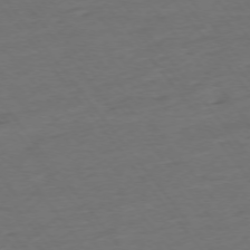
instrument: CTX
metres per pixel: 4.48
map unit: Ap
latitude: -75.3132
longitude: -83.1025
